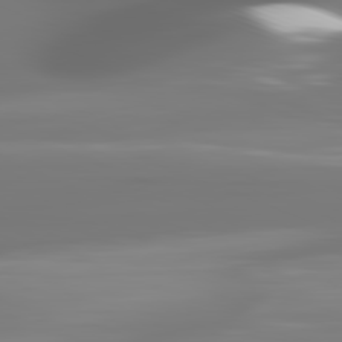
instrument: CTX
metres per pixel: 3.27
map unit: lApd
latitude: 81.7639
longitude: -144.6112
